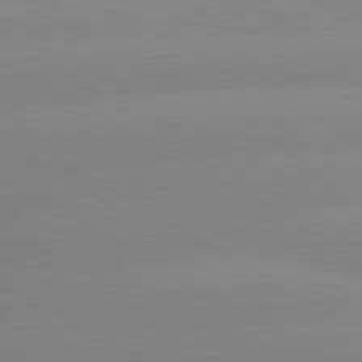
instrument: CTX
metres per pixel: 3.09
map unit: lApd
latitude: 80.1389
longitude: -153.1214
